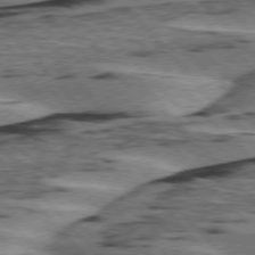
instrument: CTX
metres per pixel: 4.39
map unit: lApd
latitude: 75.9906
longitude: -78.3090
